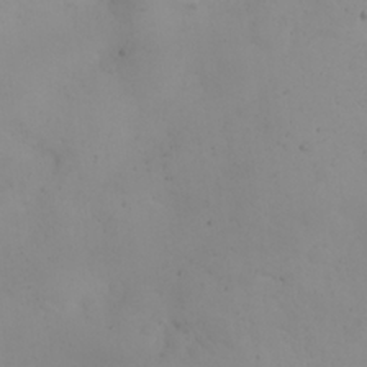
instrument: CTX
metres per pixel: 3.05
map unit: eHh
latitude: 24.1766
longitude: -64.1389
